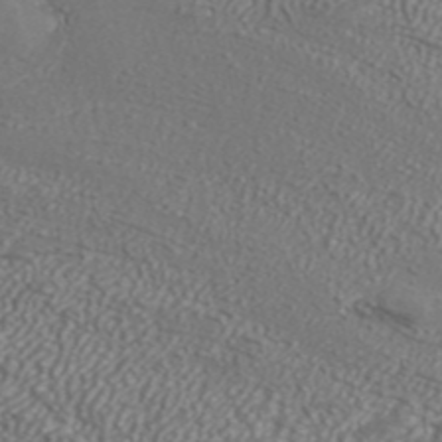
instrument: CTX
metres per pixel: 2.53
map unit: ANa
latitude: 42.8758
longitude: 35.3321
